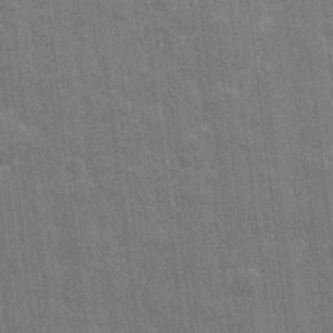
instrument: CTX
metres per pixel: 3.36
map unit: eHh
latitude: 6.6868
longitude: -74.5735
